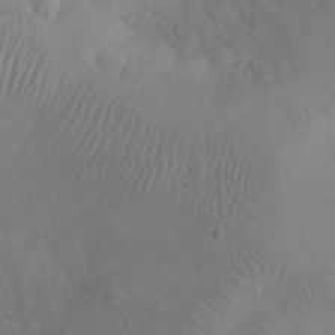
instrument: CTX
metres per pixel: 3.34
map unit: eHh
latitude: 25.5938
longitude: -66.7624
